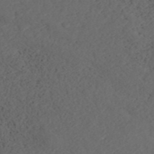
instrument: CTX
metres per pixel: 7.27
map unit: ANa
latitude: 44.5546
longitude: 37.7099
